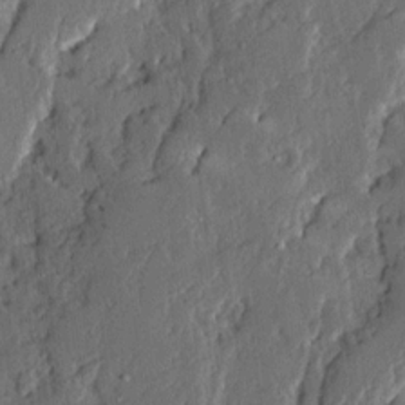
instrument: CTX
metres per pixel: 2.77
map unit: Ave
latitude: 14.0444
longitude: -137.0648
